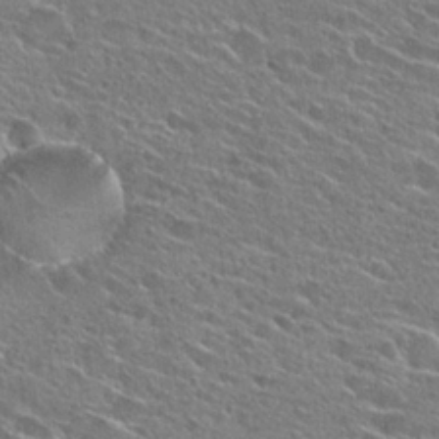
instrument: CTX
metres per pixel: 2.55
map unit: Hto
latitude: 26.0444
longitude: -44.1955
